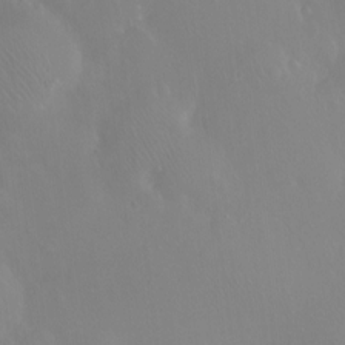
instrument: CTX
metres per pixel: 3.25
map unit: Ht
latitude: -11.3510
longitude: -43.8583
